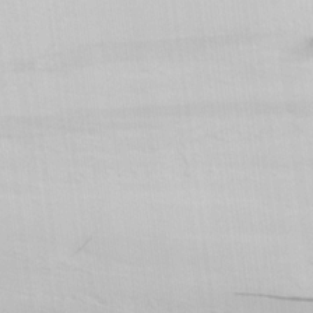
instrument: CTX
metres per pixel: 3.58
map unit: lHvf
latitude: 22.0633
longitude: 142.0472
